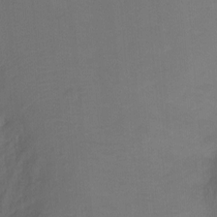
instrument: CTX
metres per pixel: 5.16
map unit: Ht
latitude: -9.4643
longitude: -37.1214
